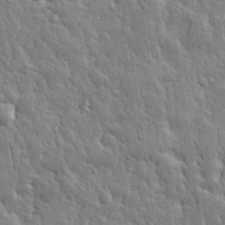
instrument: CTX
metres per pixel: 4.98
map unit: eHh
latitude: 31.1026
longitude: -78.9514
